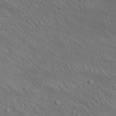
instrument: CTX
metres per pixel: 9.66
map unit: lAa
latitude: 22.8947
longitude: -138.1389
